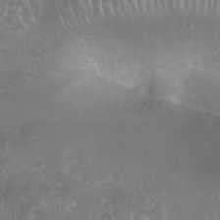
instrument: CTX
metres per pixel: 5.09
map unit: Nhu
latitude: 27.4615
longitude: -62.8569
